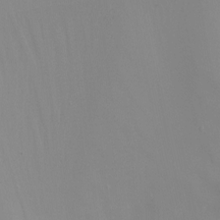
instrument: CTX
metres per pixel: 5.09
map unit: Nhu
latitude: -16.1039
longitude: -57.1970
